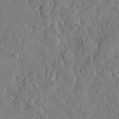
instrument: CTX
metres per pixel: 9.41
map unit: eHh
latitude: 28.4790
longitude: -76.0633
